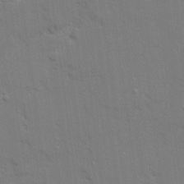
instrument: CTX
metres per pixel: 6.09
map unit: Ave
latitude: 22.9703
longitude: -130.3846
